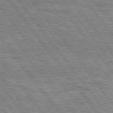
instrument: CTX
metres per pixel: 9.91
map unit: Hpe
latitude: 75.1970
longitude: -156.4034
